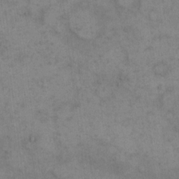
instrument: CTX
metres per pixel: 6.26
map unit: eHh
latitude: 15.5938
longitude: -66.7435
